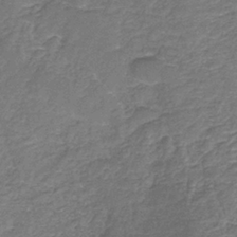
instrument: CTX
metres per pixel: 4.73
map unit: HNb
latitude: -36.1794
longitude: 51.0675
